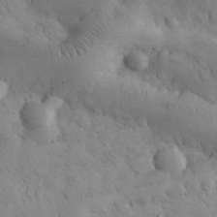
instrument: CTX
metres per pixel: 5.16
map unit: eHh
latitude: 31.7639
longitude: -68.0255
